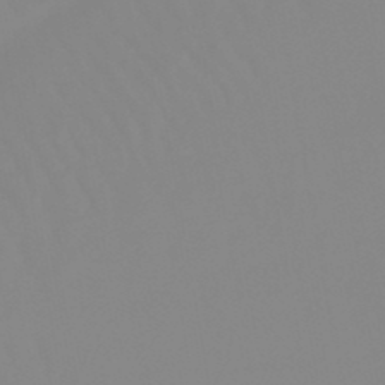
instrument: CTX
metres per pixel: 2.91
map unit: lHb
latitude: -48.4818
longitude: 74.3873
